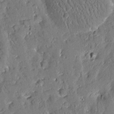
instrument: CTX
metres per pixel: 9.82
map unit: Htu
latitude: -2.9730
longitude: 174.8407
